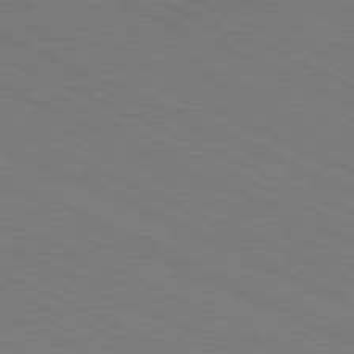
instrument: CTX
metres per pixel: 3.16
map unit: Hpe
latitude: -81.4833
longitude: 15.2754
